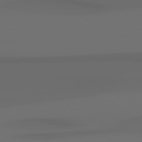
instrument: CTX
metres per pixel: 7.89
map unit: Hpe
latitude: 78.5357
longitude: -135.1025
